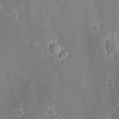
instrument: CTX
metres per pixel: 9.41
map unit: Nhu
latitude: -5.2754
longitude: -152.0822
